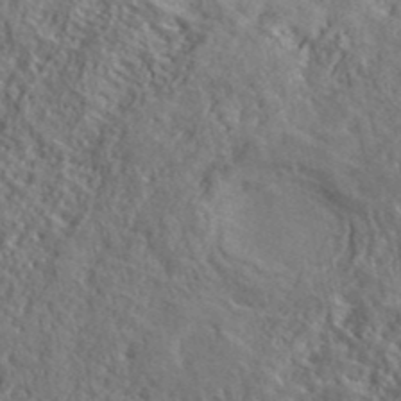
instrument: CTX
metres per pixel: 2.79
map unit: ANa
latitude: 39.8583
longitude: -90.0255
